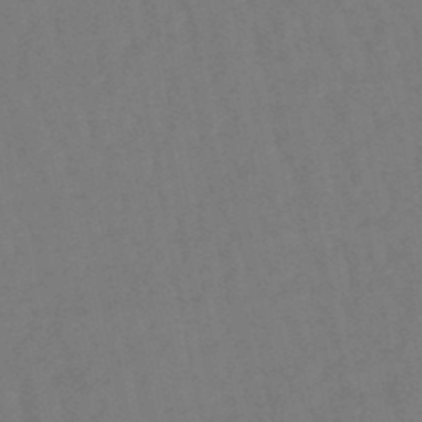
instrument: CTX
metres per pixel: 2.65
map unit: lHb
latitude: -47.3887
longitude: 80.3307
